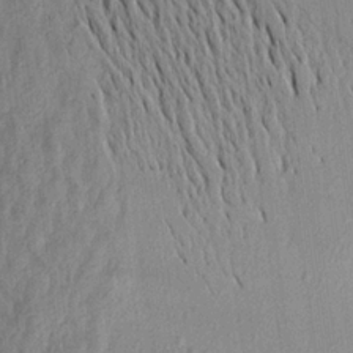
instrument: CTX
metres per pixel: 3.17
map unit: Aa
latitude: 19.9150
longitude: -147.1404
